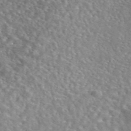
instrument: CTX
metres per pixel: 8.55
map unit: eAb
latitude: 44.9513
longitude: 114.0850
